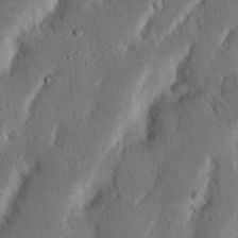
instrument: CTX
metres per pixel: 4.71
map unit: Nhu
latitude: 18.7057
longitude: -75.0458
